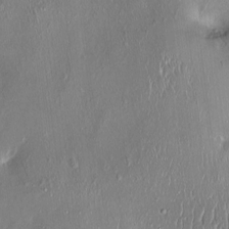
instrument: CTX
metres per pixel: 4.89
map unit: Ht
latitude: -15.0298
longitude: -41.7638
